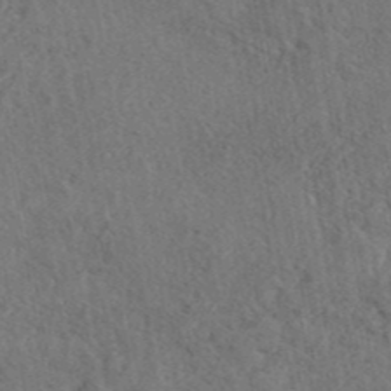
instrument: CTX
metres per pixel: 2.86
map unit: eAb
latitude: 42.9703
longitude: 109.5588
